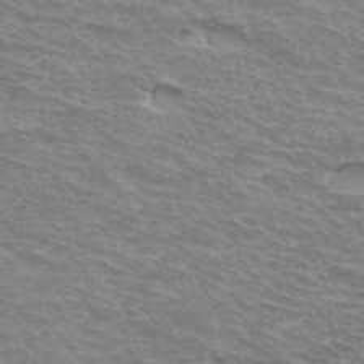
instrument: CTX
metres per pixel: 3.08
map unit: Hto
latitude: 33.5182
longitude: -45.2348
